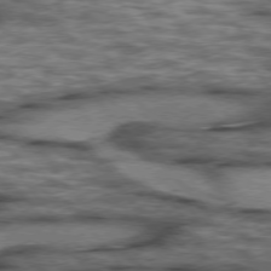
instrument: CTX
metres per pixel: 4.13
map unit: lApd
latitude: 75.8583
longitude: -48.7624
